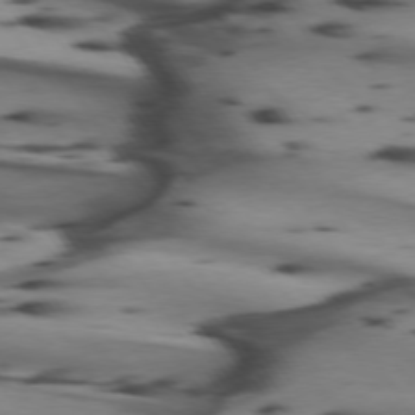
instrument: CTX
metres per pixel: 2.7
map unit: lApd
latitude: 74.4790
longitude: -64.1389
